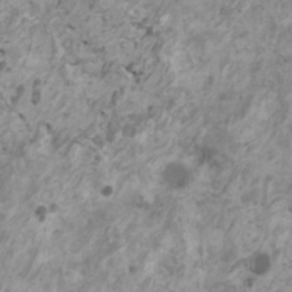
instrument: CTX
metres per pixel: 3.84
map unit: HNhu
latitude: 0.0633
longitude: 4.3495
